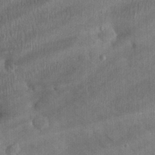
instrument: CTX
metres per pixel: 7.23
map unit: eHh
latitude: 25.5371
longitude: -65.0647
